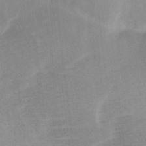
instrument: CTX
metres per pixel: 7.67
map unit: Ave
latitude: 11.2537
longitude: -106.9514
